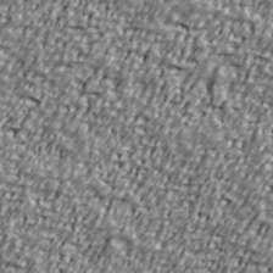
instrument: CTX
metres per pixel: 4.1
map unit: Ave
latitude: 40.8380
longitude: -112.0822
